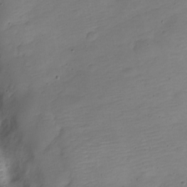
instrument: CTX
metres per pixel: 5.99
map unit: Nve
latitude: -22.4251
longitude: 105.5966
